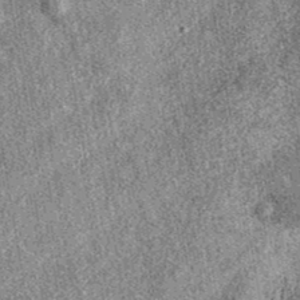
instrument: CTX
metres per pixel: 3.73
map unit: eAb
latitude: 38.8569
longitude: 108.7841
